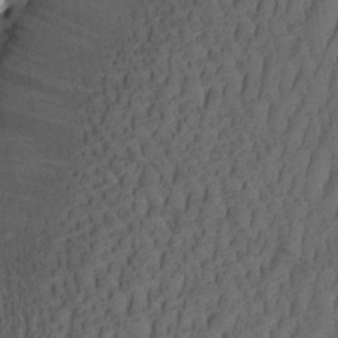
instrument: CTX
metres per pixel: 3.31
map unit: eHh
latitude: -2.3873
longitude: 17.1243
